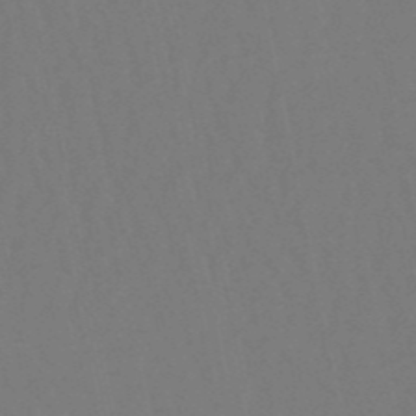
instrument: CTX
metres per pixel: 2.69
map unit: lHb
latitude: -50.1417
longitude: 71.5399
